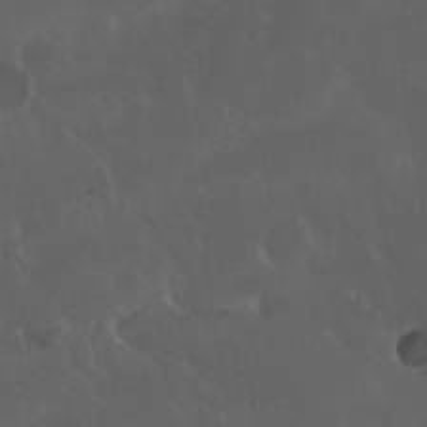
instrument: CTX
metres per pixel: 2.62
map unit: Nhu
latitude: 30.1200
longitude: -58.6302
